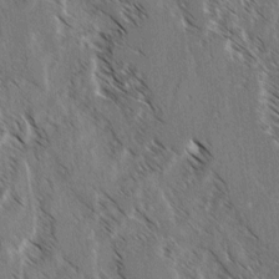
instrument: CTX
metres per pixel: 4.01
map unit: lAvf
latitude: -4.0094
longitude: -113.8016
